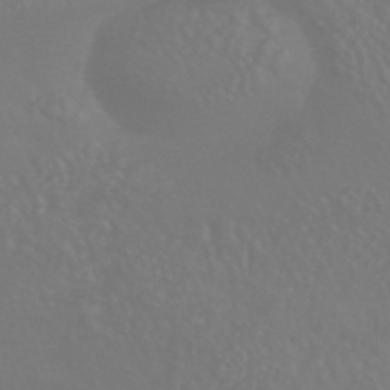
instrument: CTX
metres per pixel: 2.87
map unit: HNhu
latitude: -42.9730
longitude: 93.9556
